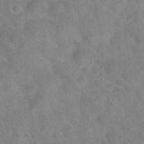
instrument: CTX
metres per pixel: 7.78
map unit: Hto
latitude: 21.5371
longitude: -54.2711
